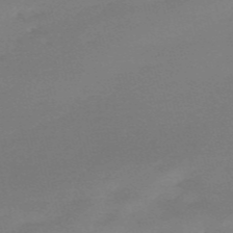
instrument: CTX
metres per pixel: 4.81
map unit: HNb
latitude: -55.9178
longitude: -40.7246
